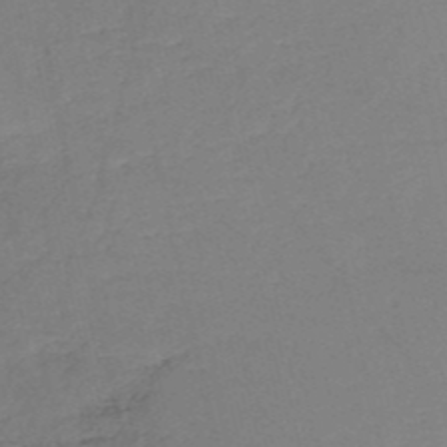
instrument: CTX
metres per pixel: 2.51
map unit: HNb
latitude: -52.5951
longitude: -42.2334
